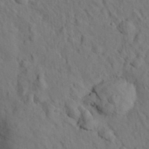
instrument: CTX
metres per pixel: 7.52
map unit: eHh
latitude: 24.5356
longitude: -80.4790
